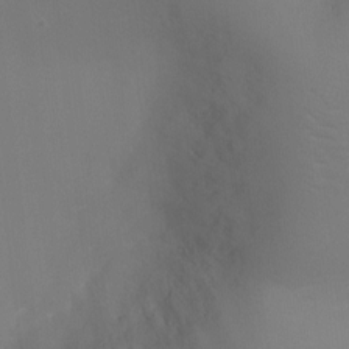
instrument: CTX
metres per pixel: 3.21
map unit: Ht
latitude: -5.4832
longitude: -25.6504
